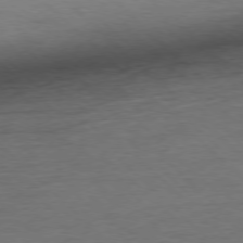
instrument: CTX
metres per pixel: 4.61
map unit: Ap
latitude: -77.7856
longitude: -88.4601
